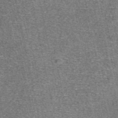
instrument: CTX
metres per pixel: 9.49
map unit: eAb
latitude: 48.2711
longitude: 105.0864
